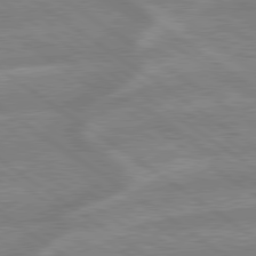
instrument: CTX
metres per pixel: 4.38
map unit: lApd
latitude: 79.2537
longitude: -164.7813
